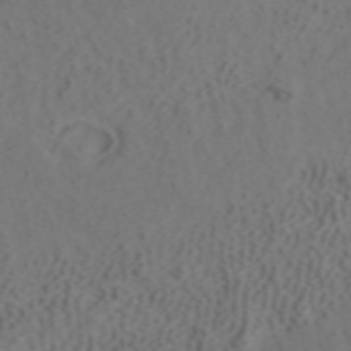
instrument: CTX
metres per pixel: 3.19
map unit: ANa
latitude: 41.8205
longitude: 33.5588
